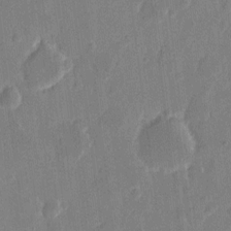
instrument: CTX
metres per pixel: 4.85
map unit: eHh
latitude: 9.7072
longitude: -69.0270
